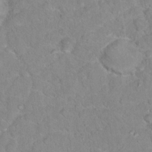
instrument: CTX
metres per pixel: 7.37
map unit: Hto
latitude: 16.9514
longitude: -36.9514
